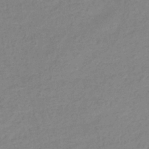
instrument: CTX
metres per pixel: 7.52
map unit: eHb
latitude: -33.2187
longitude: 74.8219
